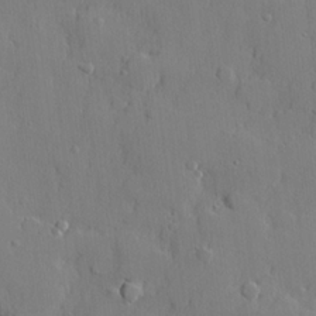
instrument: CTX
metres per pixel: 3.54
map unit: lHvf
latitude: 21.9717
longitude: 145.0109
